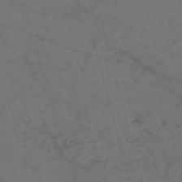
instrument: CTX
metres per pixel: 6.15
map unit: Nve
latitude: -58.9352
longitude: 51.5966
